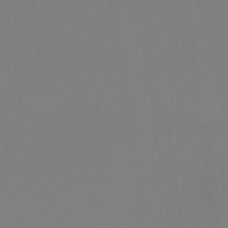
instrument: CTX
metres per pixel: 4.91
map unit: eHb
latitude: -30.3495
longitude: 72.0661
